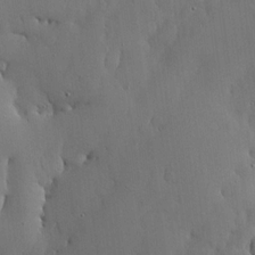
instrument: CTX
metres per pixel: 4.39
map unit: lHvf
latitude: 17.9717
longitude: -114.3089
